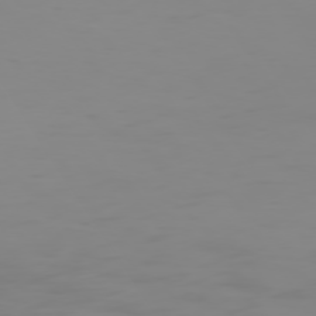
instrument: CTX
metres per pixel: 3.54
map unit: Hpe
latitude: 74.2523
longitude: -127.3671
